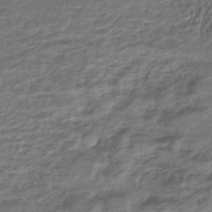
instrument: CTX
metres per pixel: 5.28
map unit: HNhu
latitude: -45.5777
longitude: 101.4832
